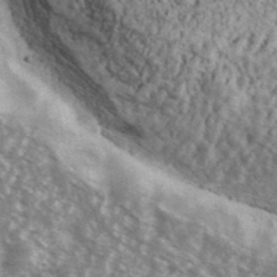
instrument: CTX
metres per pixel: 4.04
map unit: Ave
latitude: 39.1781
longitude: -111.3671
